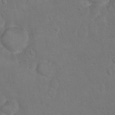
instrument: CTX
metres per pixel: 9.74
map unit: Hto
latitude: 10.5168
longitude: -35.9906
